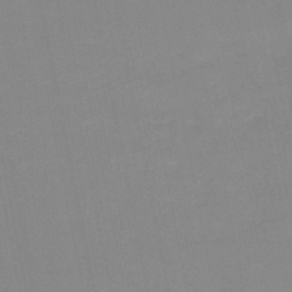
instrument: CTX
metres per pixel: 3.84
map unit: HNb
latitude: -49.6722
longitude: -40.4978
